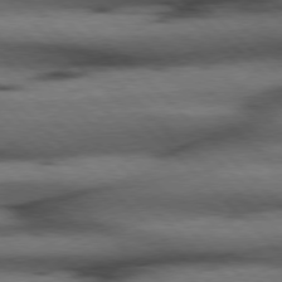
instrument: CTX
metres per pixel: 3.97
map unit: Hpe
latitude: 77.0836
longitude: -155.4237
